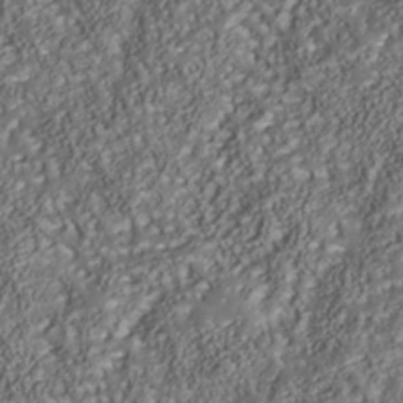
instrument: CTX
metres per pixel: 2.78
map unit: Nhu
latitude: -39.3888
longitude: -85.5560
